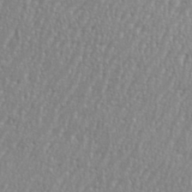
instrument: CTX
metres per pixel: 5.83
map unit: eHh
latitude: 35.4237
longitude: -132.6113
